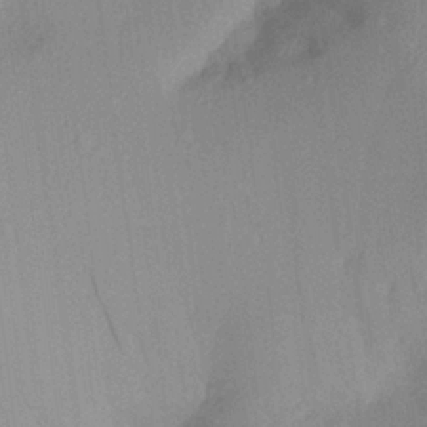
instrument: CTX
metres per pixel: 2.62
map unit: Aa
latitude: 22.1578
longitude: -144.8380
